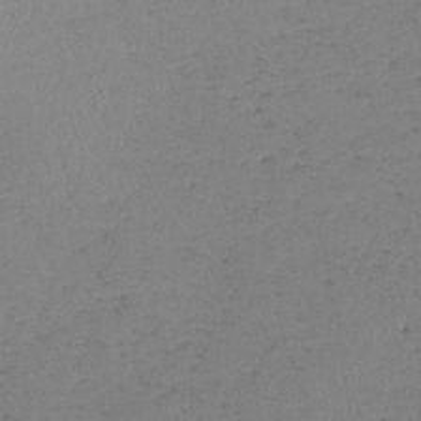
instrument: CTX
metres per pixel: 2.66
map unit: lHb
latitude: -38.8786
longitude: 73.3509
